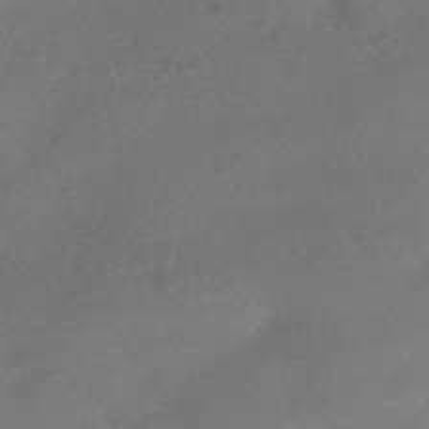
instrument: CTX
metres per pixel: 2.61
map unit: HNhu
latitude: -44.1039
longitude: 92.5007
